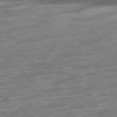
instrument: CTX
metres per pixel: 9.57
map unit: Hpe
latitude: -78.5007
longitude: -19.3670
